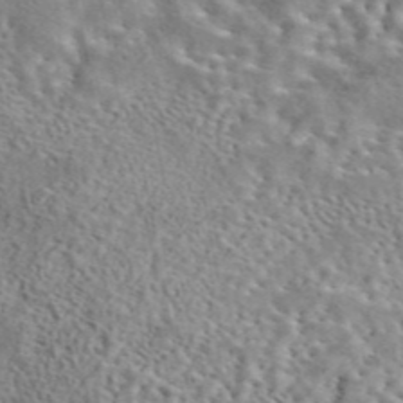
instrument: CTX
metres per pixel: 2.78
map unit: eAb
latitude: 44.2711
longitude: 114.0283
